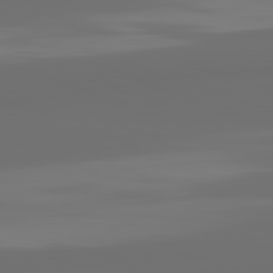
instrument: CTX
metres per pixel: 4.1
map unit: lApd
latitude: 82.1766
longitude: 163.9367
